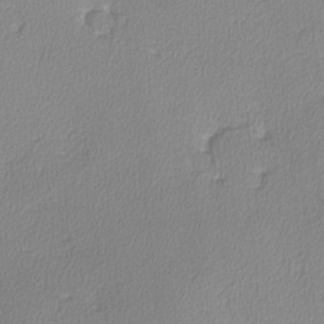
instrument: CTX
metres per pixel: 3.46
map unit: lHvf
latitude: -12.6330
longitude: -99.6504
